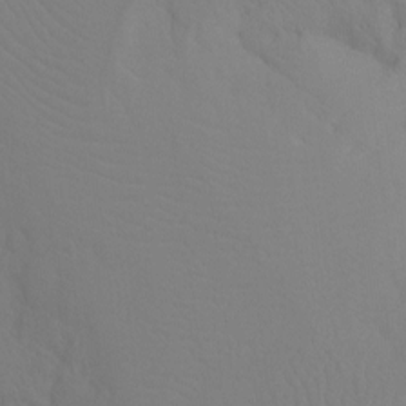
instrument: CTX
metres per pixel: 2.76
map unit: Ht
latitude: -8.5952
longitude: -32.4790
